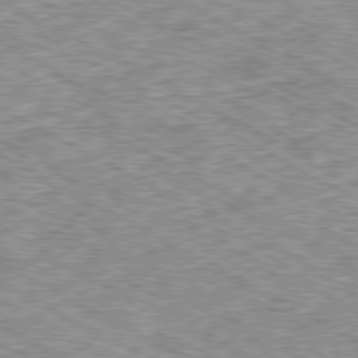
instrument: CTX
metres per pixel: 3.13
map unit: Ap
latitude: -80.5196
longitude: -49.5938
